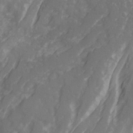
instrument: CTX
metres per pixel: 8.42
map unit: Ave
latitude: 21.1403
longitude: -131.7828
